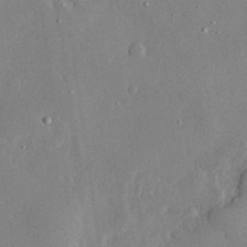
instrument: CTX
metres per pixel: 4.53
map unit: lHvf
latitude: 32.0255
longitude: -89.7639
